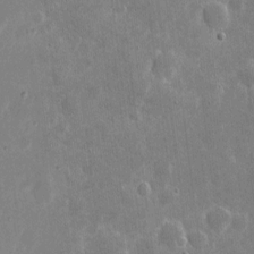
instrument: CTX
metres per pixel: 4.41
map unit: eHh
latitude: 6.6301
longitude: -70.2144
